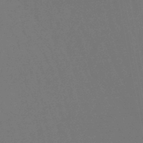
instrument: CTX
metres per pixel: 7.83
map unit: lHb
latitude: -47.6533
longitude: 80.5007
